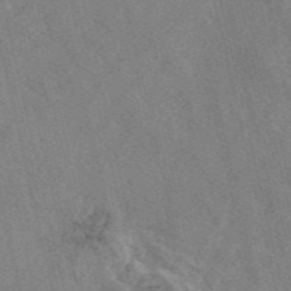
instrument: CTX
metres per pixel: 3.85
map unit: eAb
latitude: 48.5357
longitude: 112.1795
